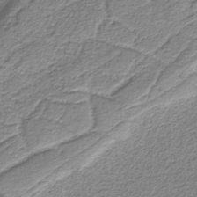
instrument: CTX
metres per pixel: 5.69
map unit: eAb
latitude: -37.5966
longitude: 52.8974
